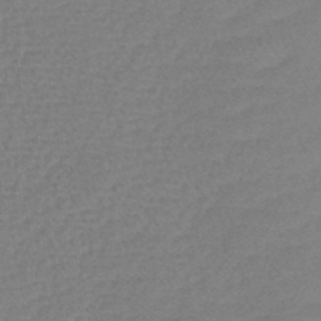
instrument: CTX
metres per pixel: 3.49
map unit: lHb
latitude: -43.4265
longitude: 78.8786
